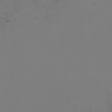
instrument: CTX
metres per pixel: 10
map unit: HNhu
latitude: -2.1227
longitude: -2.6490
